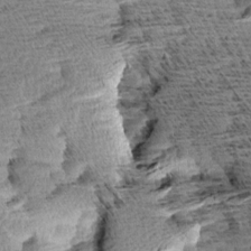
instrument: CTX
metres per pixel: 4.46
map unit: Aa
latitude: 7.6316
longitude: -137.6883
